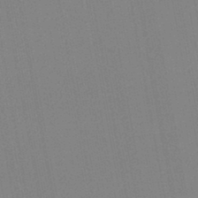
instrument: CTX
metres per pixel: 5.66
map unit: lHb
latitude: -44.8030
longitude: 63.4454
